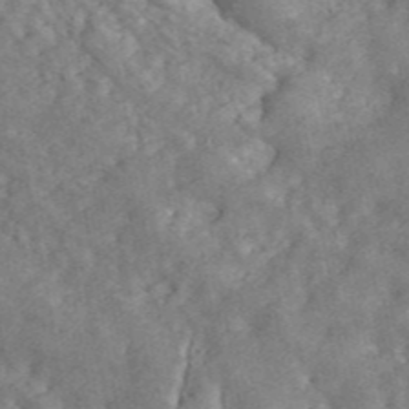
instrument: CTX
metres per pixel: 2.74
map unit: ANa
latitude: 45.7638
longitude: 26.3495
